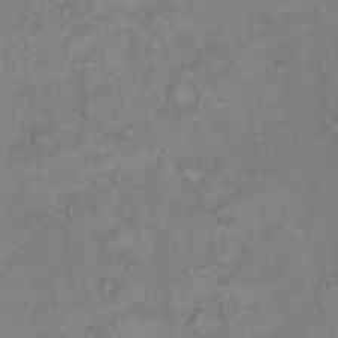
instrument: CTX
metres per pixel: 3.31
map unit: Hto
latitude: 10.6302
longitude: -60.4412
